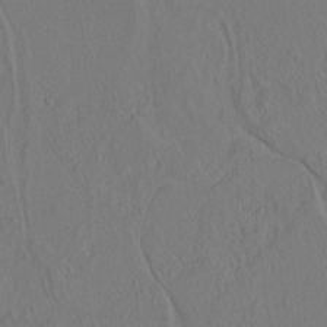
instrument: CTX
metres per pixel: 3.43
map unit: lAvf
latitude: 8.7435
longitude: 165.5210
